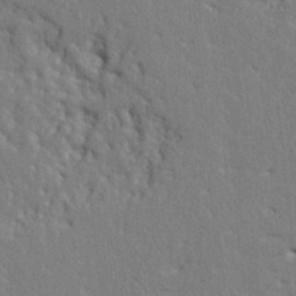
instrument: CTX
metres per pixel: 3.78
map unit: Ht
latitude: 8.9325
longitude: -77.1970
